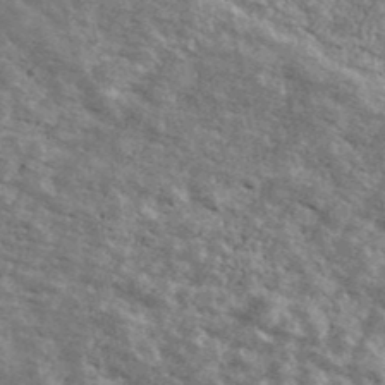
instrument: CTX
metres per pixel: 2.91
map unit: Ave
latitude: 40.7813
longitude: -109.1025
